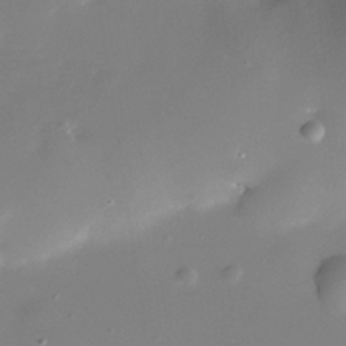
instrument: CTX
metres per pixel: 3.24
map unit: Nhe
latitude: -33.0109
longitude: -115.8583
